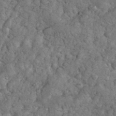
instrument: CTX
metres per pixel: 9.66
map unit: eHh
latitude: 34.5168
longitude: -65.5749
